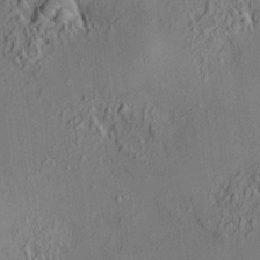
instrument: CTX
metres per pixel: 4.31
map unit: HNhu
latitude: 7.0458
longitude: 14.9353
